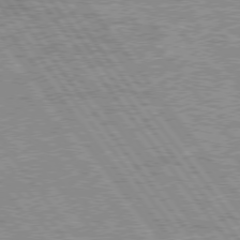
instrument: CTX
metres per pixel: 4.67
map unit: Hpe
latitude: 75.8772
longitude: -156.1577
